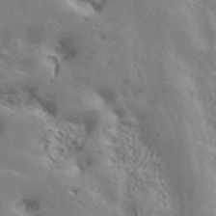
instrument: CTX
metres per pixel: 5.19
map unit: ANa
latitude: 42.5735
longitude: 50.0849
